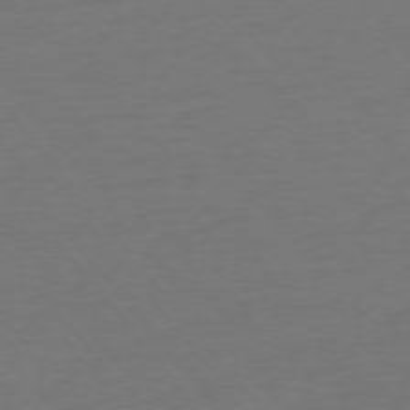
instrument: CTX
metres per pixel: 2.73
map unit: Ap
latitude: -75.8612
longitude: -94.1200
